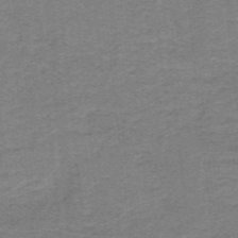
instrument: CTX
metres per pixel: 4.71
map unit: lHb
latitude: -41.2565
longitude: 54.0472
